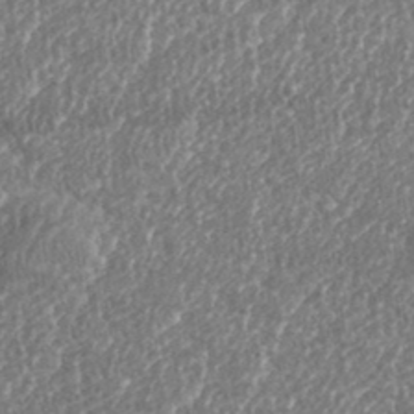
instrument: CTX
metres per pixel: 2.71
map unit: eHh
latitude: 37.3860
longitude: -138.7246
